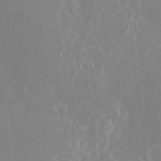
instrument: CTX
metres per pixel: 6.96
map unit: Nhu
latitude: -23.3699
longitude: -72.8758
